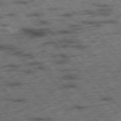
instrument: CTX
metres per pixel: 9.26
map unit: Hpe
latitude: -76.5007
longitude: -16.8380
